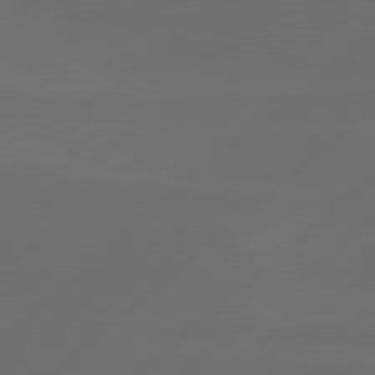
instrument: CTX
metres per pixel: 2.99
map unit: Hpe
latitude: 78.3845
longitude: -132.4223
